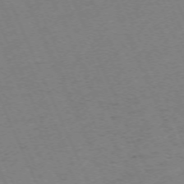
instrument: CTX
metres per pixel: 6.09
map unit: Hpe
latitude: -71.1242
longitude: 12.1606
